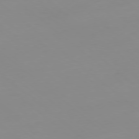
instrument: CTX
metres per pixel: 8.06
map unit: Hpe
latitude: -79.1431
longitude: 15.5399
